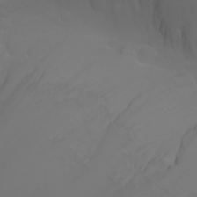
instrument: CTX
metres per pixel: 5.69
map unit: Nhu
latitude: -7.6722
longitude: -84.9136
